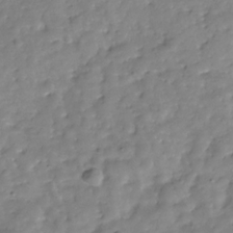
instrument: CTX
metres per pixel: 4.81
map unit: Hve
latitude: -29.5966
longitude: 94.5573
